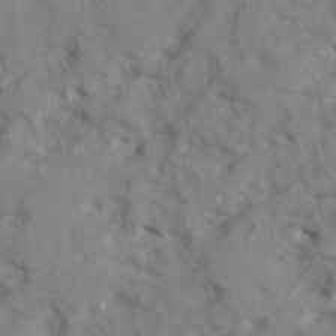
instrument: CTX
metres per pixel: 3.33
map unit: Ave
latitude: 13.0270
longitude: -101.4427
